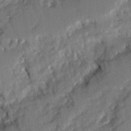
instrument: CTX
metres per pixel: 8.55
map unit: Ave
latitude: 1.8961
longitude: -110.1011
